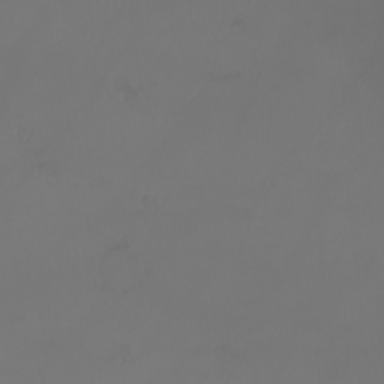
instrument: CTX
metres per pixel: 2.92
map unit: eHh
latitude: -3.1242
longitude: 19.7478
